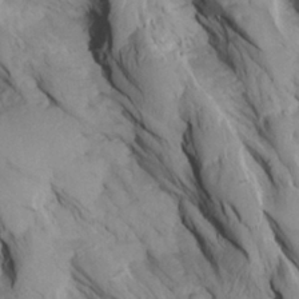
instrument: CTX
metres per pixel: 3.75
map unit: Aa
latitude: 27.4615
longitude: -133.7639
